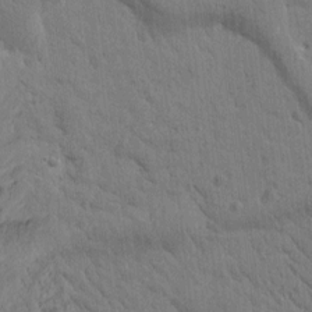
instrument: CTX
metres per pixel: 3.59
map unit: Htu
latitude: -0.3873
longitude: 174.9730
